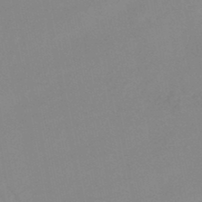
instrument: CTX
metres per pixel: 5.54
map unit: lHb
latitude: -48.4818
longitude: 76.8030
